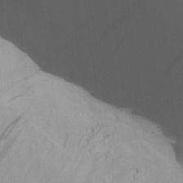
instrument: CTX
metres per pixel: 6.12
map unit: Aa
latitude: 27.9339
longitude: -139.2537
